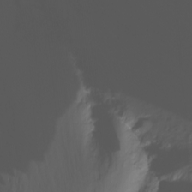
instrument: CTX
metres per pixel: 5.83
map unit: Nhu
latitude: -13.6911
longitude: -63.3293
